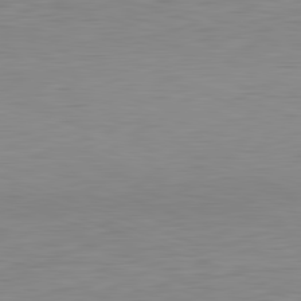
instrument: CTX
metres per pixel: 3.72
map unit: Hpe
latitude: -82.0472
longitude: 10.0850
